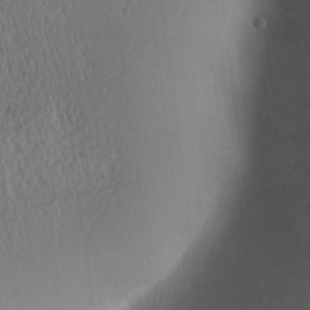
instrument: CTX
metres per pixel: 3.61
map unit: Ave
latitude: 1.9717
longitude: -114.8380
